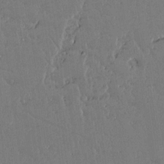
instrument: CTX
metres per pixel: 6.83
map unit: lAvf
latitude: 14.5168
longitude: -127.5749
